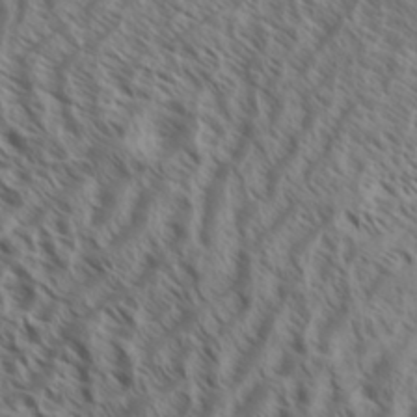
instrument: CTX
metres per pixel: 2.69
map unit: Aa
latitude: 33.5749
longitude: -138.8758
